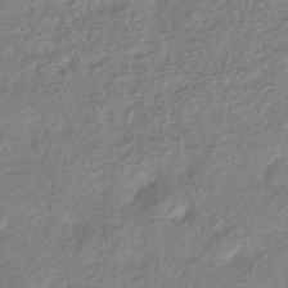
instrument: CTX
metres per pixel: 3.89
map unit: HNhu
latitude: -42.6140
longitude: 99.4454
